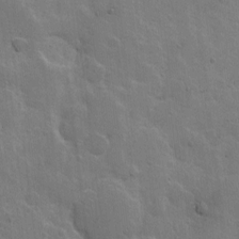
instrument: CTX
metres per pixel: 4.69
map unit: Hto
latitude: 5.5749
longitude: -61.9339
